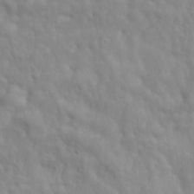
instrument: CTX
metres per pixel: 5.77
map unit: Ave
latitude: 17.6505
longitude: -133.2348
